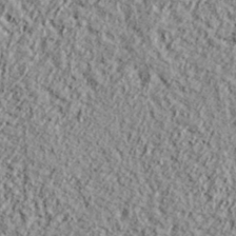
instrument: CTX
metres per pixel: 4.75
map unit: lHvf
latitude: 37.9339
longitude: -91.8772
